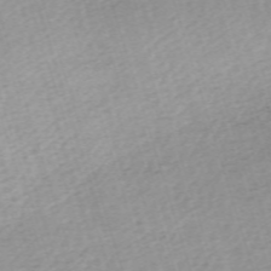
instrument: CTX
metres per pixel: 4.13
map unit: eHh
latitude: -62.1416
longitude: 53.8044
